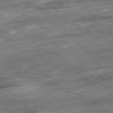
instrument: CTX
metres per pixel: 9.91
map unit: Ap
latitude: -81.2376
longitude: -88.8380
